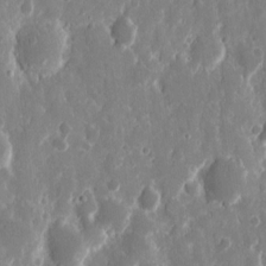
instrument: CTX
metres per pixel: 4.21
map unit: eHh
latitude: 12.0444
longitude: -72.2712
